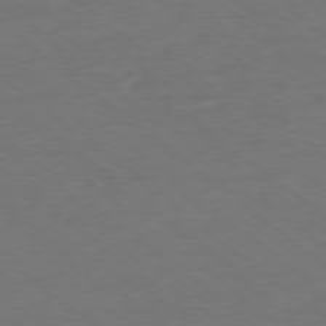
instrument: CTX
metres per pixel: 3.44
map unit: Ap
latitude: -77.7478
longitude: -76.4034
